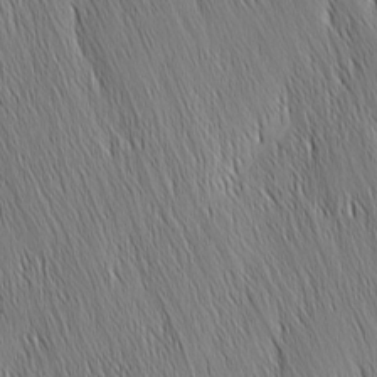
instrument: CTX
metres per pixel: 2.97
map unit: Nhu
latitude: -6.0661
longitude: -150.3467
